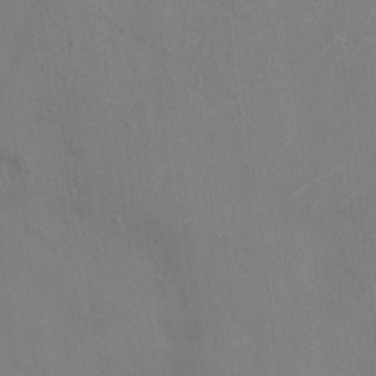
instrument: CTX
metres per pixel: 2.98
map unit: HNhu
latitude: 6.9325
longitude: -3.0458
